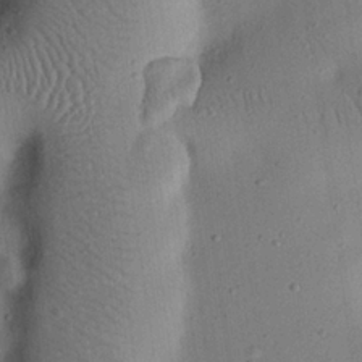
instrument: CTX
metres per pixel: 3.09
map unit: eHh
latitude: 24.8757
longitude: -69.3293
